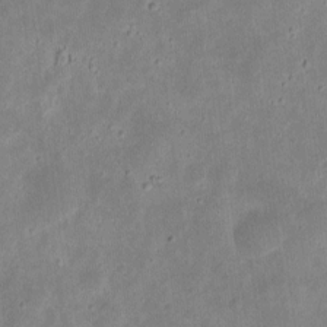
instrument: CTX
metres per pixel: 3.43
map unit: eHh
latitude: 9.0081
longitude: -72.4223
